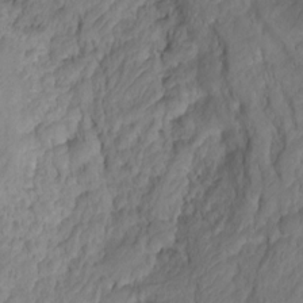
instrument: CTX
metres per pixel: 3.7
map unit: Ht
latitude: 2.5923
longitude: -35.1214
